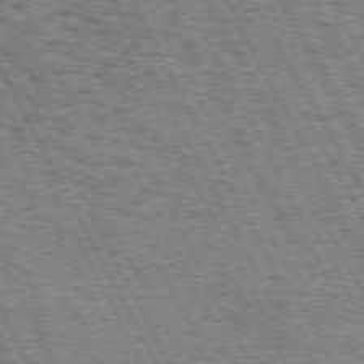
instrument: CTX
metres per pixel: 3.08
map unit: Hpe
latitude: 72.4790
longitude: -125.0269
